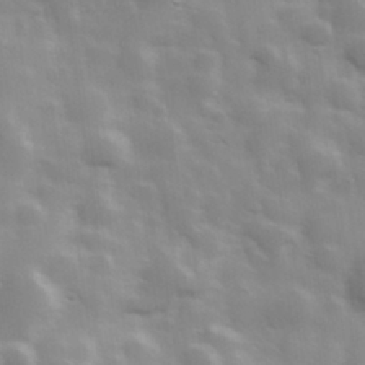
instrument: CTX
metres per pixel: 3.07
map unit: Hve
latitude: 31.0081
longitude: 150.3495
